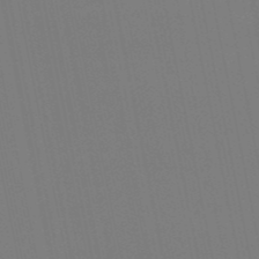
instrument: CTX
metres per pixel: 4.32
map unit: eHb
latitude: -50.3495
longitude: 69.1620
